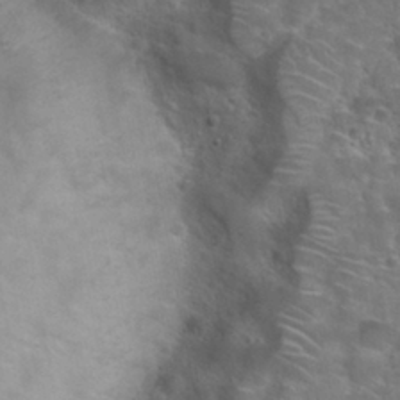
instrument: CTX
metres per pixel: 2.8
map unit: Nhu
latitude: 29.0080
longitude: -48.5168
